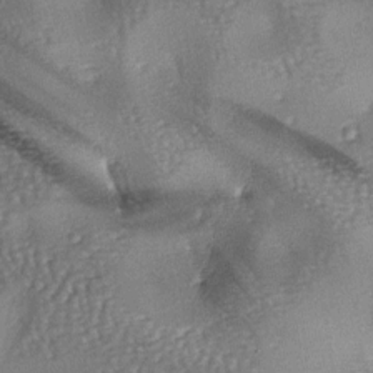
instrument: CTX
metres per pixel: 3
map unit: lAa
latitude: -7.0675
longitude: -125.7828
